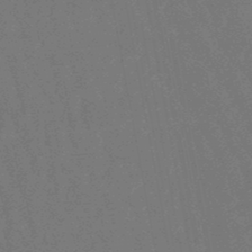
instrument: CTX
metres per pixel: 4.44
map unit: lHb
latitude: -47.6155
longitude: 80.1795
